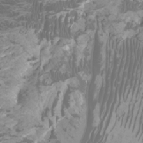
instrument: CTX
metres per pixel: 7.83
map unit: Htu
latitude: -5.3698
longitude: -73.8395
